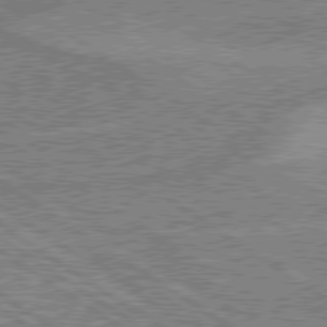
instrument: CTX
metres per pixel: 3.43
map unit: lApd
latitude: 79.1781
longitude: -162.3279
